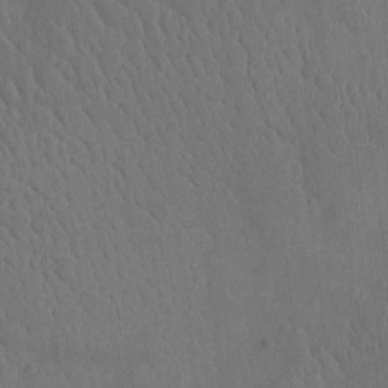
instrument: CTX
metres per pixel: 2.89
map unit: Ht
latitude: -12.4062
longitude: -24.4790
